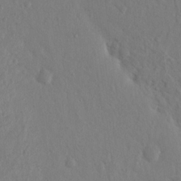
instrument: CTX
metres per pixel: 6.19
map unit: Hto
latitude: 14.8758
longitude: -29.7072
